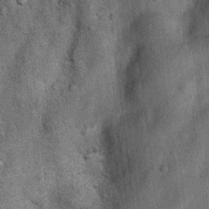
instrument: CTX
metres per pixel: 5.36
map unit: Nhu
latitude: 6.1767
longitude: -23.8961
